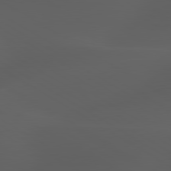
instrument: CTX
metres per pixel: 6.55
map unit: lApd
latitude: 80.1011
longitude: -88.1389
